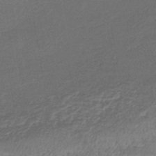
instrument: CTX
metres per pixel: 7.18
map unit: lHb
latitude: -39.6533
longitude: 69.5777
